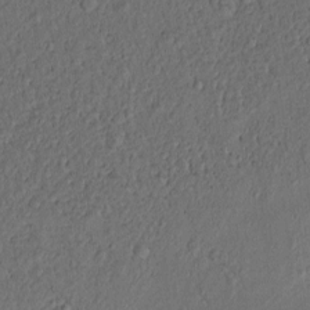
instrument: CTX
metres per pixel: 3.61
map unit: eHh
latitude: -1.0109
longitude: 18.9353
